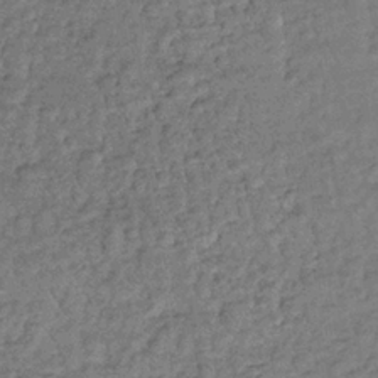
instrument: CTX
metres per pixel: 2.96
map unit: lHb
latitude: -35.9556
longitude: 66.0850
